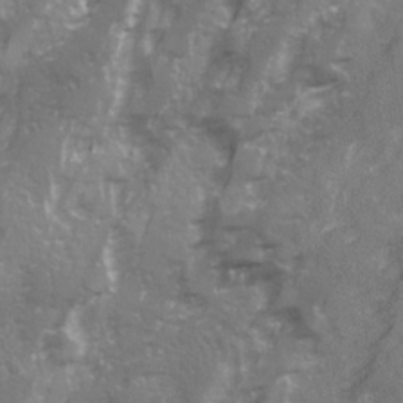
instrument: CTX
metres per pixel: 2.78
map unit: Ave
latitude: 20.9136
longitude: -132.5357
